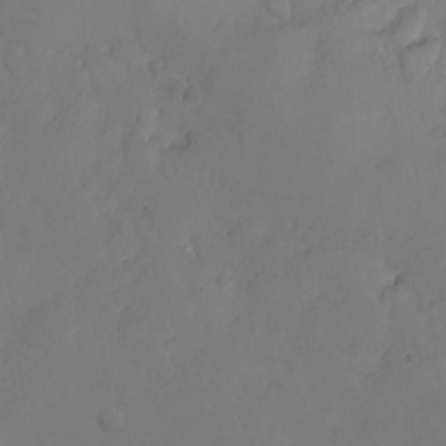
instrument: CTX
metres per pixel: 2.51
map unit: eHh
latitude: -7.8989
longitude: -68.7435
